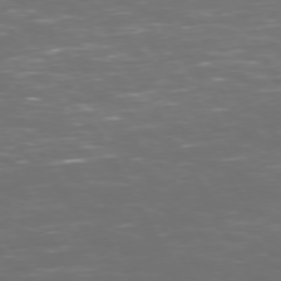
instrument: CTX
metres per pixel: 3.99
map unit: Hpe
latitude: 72.2334
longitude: -126.0444
